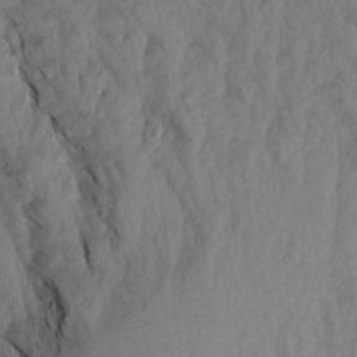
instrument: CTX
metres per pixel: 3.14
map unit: Aa
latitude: 18.9891
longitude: -146.6113
